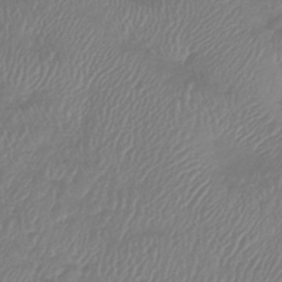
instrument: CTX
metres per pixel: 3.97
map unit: lHb
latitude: -42.3495
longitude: 81.8423
